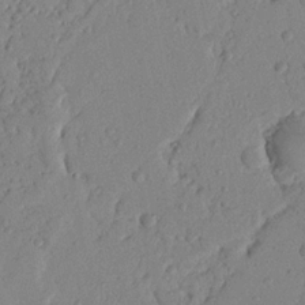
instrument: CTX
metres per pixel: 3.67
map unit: Nhu
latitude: 20.3845
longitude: -77.1970
